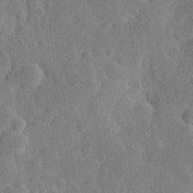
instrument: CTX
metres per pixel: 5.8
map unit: Hve
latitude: 25.1781
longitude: 149.9745
